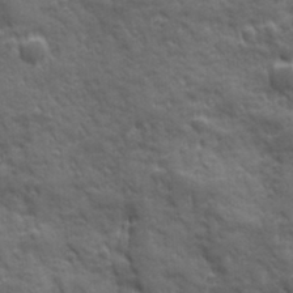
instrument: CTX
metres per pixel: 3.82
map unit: Ave
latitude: 19.5371
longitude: -133.3671
